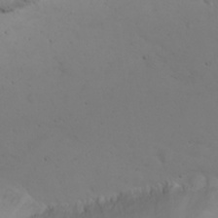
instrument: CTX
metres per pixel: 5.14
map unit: eHh
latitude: 24.5356
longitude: -64.3656
